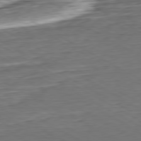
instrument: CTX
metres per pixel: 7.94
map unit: Hpe
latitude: -80.6708
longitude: 20.7463
